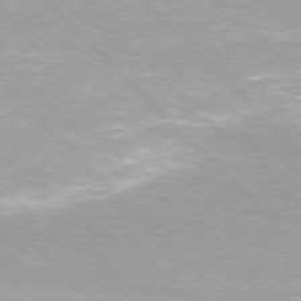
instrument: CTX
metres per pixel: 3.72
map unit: Hpe
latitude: 76.3656
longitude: -156.3089
